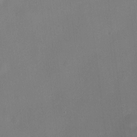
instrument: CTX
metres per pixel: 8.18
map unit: HNhu
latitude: 10.4601
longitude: 9.7289
